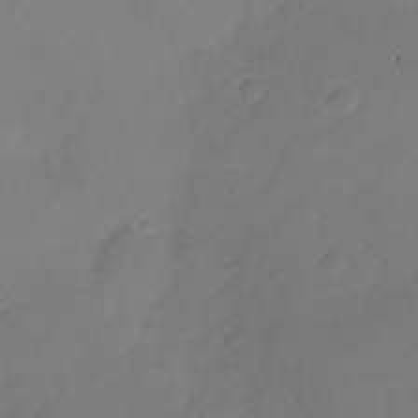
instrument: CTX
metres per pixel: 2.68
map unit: Nhu
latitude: -26.2550
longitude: -72.6491
